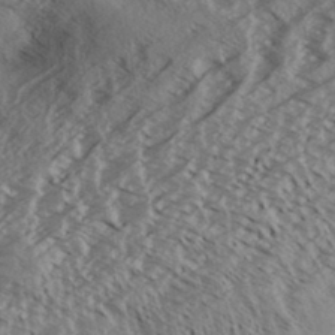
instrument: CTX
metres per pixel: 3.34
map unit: Aa
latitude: 33.3293
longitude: -139.7827
